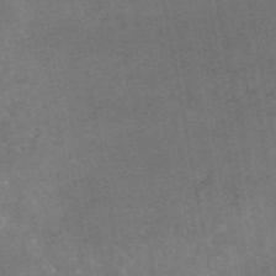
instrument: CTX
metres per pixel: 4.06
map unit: eAb
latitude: 45.3104
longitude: 123.7667
